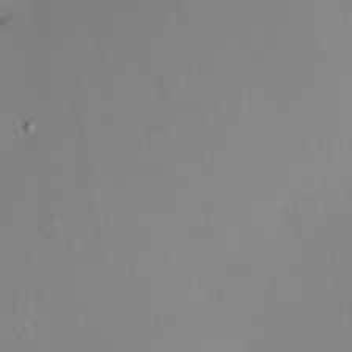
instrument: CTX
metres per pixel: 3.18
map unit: HNhu
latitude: 6.8569
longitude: 12.9353
